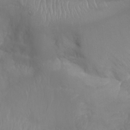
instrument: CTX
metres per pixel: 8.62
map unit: Aa
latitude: -8.0283
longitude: -78.3279
